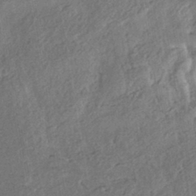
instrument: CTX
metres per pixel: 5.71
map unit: eHh
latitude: -42.6329
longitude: 120.7274
